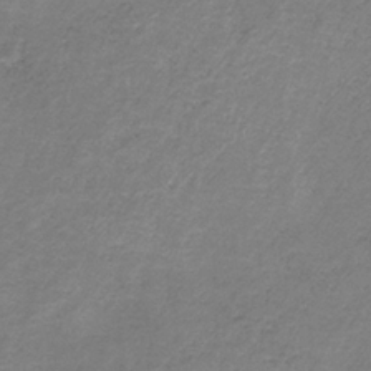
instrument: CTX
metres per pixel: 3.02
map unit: HNb
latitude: -32.1795
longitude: 60.5574
